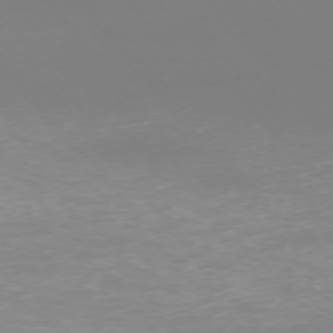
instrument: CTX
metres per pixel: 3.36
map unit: Ap
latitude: -74.4251
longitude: -76.8002
